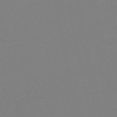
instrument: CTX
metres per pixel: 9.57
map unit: eHb
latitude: -49.1620
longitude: 86.6896
